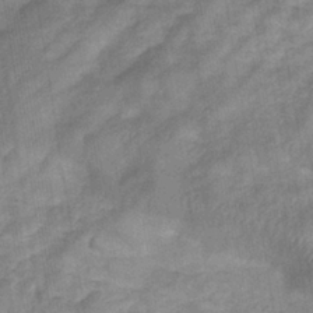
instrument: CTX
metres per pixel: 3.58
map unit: eHb
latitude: -35.2754
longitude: 74.5952
